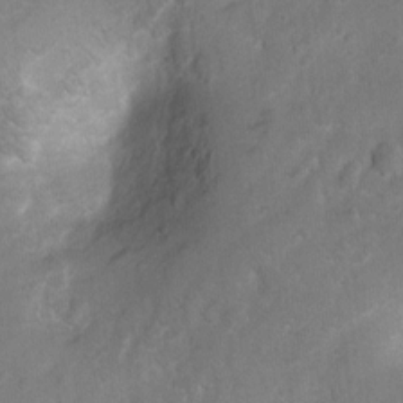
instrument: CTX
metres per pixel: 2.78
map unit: Hto
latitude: 2.7624
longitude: -35.6505
